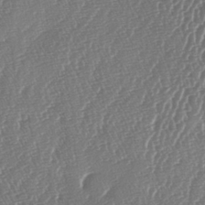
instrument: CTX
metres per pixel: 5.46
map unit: lAa
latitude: -5.8989
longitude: -129.7261
